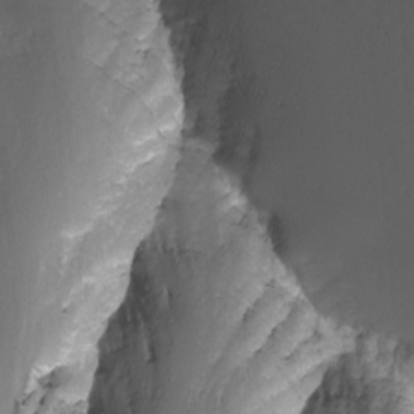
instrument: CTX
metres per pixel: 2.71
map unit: Nhu
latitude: -7.5777
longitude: -77.2915
